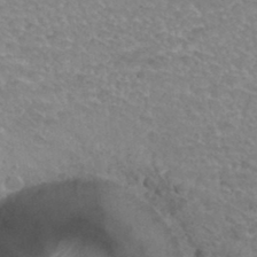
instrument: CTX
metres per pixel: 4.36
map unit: Hto
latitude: 34.8947
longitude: -45.9717
